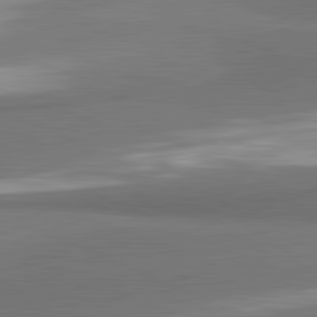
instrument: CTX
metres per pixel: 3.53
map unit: lApd
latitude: 81.7072
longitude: 174.2928
